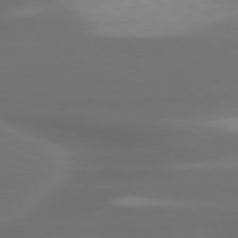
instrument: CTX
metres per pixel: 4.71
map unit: lApd
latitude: 79.9339
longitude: -119.5938
